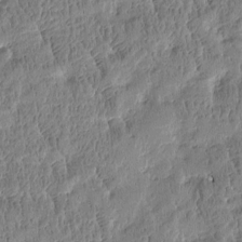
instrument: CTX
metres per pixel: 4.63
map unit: Htu
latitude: -4.0094
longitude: 175.8044
